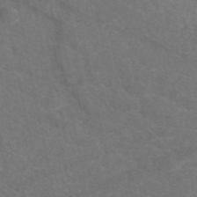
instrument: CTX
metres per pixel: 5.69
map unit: eAb
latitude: 49.2159
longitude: 118.1984
